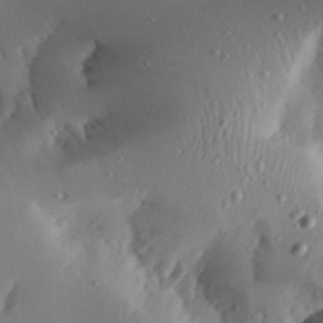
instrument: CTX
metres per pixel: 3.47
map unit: Aa
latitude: 23.9528
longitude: -131.3293
